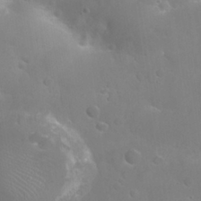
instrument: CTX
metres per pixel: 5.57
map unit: Nhu
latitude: 27.1970
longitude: -56.0822
